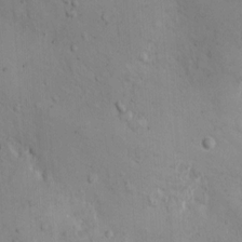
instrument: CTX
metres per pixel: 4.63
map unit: Hto
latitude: 12.1200
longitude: -59.4049
